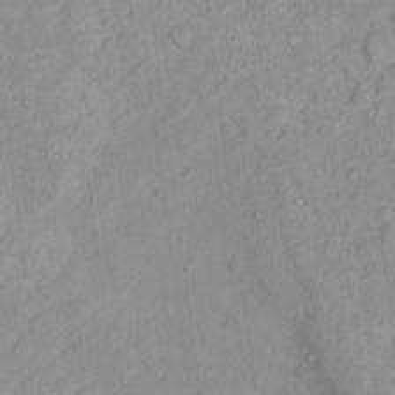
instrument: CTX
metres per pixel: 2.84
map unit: Nhu
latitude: 16.1011
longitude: -31.8584
